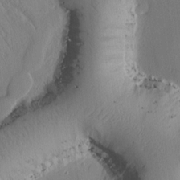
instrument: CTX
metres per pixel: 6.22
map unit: Htu
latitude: 1.4615
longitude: 175.8800
